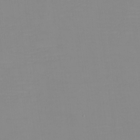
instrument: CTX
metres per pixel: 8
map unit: eHh
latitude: -5.2754
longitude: -82.9513
